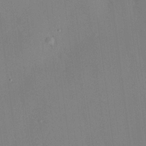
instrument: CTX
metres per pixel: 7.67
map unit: HNhu
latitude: 14.1011
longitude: 13.4455
